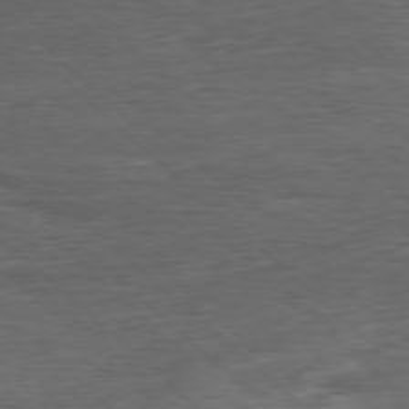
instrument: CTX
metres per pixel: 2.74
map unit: Ap
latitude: -77.9178
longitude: -93.6882
